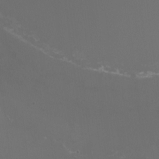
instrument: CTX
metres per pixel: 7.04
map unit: HNhu
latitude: 0.1955
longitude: -1.8583
